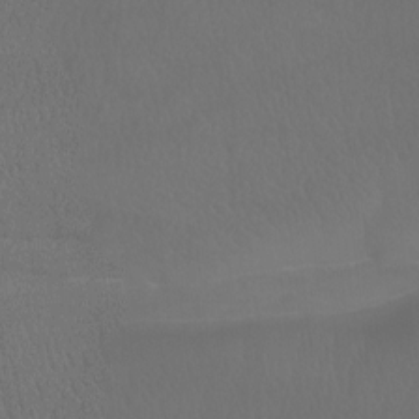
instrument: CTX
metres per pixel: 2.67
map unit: Htu
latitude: -7.8989
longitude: -33.7639
